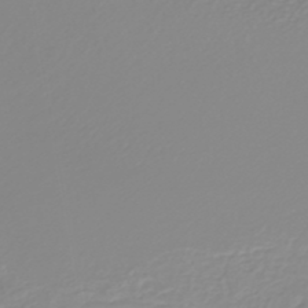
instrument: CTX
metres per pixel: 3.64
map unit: HNb
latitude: -45.5021
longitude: 54.5196
